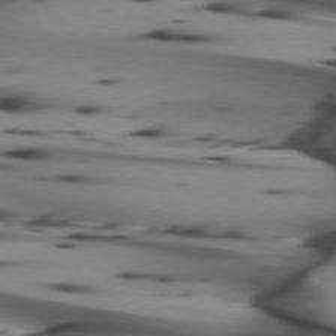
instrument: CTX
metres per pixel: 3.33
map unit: lApd
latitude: 74.6113
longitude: -64.9892
